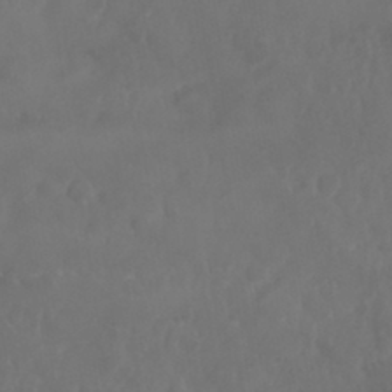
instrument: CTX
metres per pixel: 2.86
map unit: Nhu
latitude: 25.2159
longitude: -62.4790
